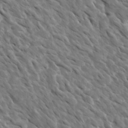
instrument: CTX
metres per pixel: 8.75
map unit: Htu
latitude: 1.8583
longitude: 142.8219
